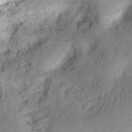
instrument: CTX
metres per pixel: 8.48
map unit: Ht
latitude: 7.8205
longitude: -75.4615
